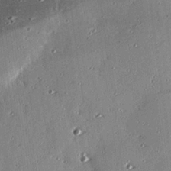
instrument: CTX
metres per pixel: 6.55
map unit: eHh
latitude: 23.6883
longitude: -89.5560
